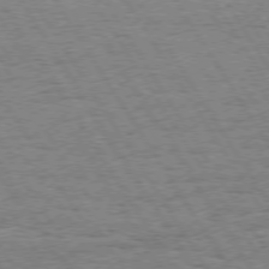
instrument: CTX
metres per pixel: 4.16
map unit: Hpe
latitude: 73.6883
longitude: -130.2901
